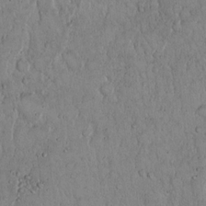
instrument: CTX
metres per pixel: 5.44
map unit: Hto
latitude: 14.9703
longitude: -57.3481
